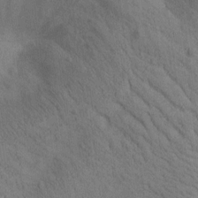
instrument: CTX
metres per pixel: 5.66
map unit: Htu
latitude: -0.0850
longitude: 174.2550
